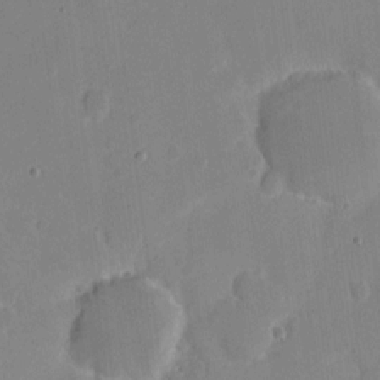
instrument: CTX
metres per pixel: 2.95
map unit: eHh
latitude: 6.3656
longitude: -66.4034
